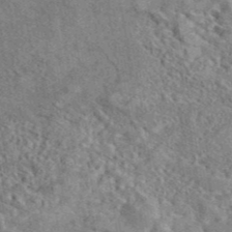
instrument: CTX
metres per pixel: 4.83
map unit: eAb
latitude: 42.6868
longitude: 110.1794
